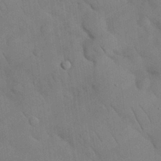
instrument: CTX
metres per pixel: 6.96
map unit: Nhu
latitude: 26.6680
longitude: -69.5371
